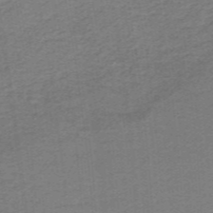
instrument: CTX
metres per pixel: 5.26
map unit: lHb
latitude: -40.7652
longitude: 54.1984
